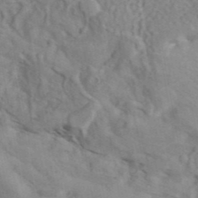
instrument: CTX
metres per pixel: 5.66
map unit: ANa
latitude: 41.7639
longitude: 51.1053
